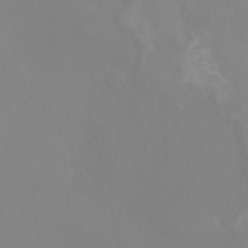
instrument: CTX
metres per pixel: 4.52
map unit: Nhu
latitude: -13.2754
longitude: -59.9906
